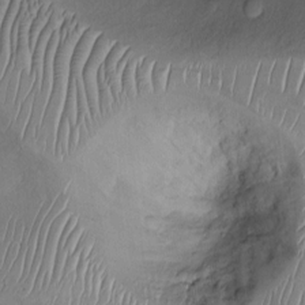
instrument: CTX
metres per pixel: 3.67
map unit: Ht
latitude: -3.9745
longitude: -14.3090
